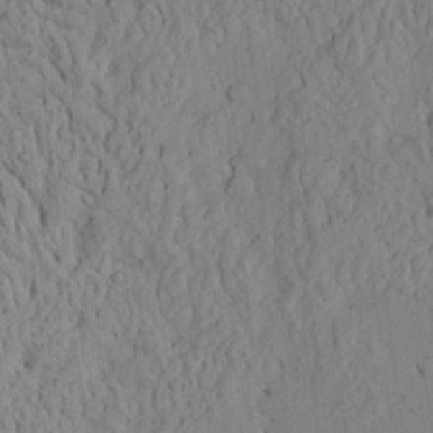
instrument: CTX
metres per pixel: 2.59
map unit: Ave
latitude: 24.0255
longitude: -133.6127
